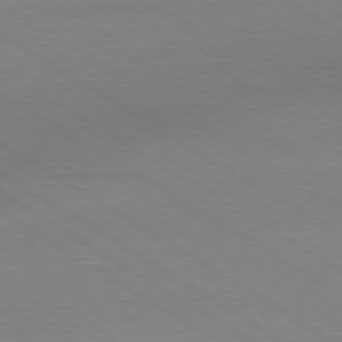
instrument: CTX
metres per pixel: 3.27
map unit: Ap
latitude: -78.9541
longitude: -84.0633
